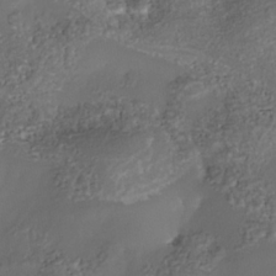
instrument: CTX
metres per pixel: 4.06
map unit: Nhe
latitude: -36.4062
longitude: -117.8017
